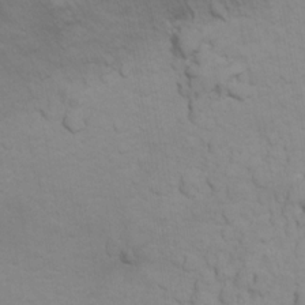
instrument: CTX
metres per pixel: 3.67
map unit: Ht
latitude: 11.3860
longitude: -32.2334
